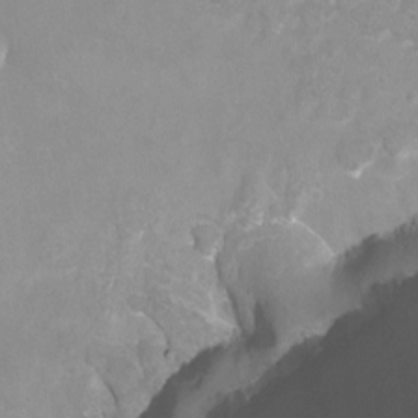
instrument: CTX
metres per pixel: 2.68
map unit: Nhu
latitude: -13.0109
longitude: -57.8583
